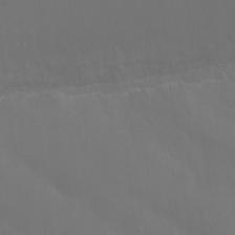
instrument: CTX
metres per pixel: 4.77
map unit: Ht
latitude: -9.8800
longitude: -46.4223
